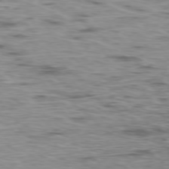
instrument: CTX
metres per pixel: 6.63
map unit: Ap
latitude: -76.8975
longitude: -69.4049
